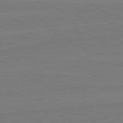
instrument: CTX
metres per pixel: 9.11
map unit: lApd
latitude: 82.1011
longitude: 164.8030
